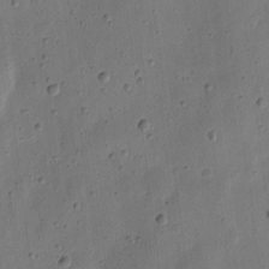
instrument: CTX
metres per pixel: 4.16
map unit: eHh
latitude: 7.8016
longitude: -72.0633
